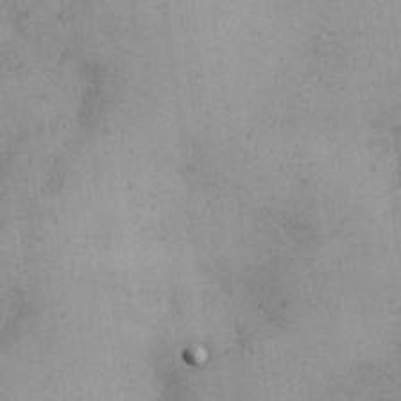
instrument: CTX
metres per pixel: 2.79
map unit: Nhu
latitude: 26.7246
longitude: -68.0444
